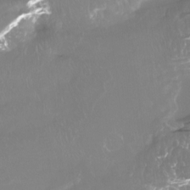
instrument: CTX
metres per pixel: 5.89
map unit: Htu
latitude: -12.7841
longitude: -46.2334
